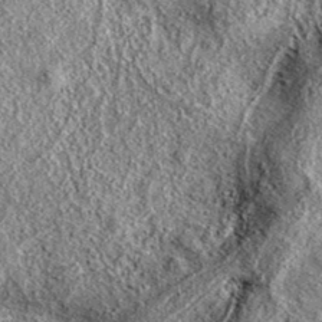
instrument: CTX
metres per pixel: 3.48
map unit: eAb
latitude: 36.9702
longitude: 111.4454
